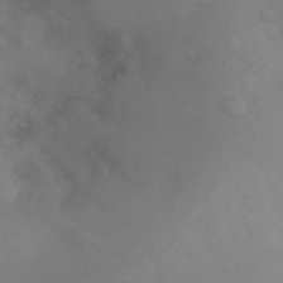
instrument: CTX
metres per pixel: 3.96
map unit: eHh
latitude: 25.9717
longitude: -64.2900
